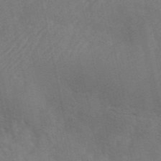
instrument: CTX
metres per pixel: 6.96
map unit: ANa
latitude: 49.8772
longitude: -72.1767
